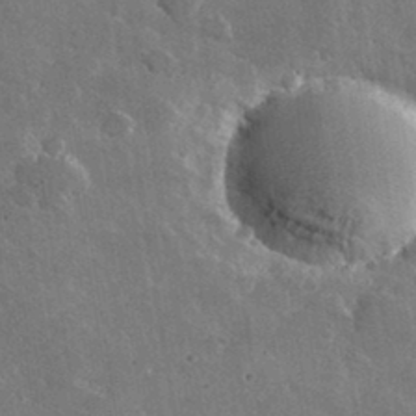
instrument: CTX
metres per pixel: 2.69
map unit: lHvf
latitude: 35.3670
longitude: -91.9150
